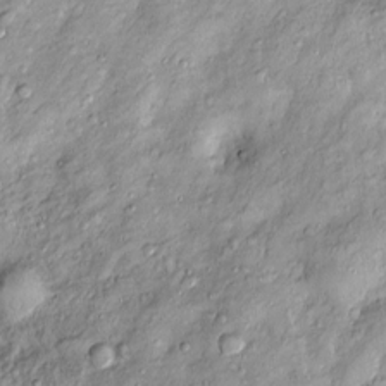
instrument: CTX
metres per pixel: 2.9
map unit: Htu
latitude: -5.0675
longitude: 159.3888
